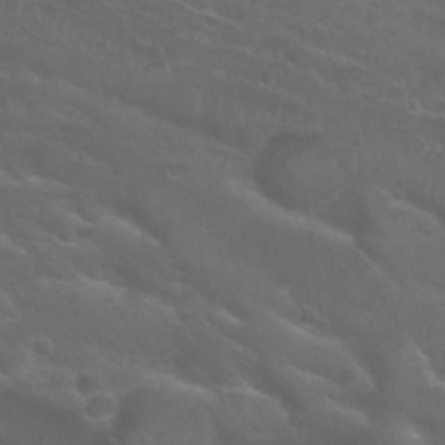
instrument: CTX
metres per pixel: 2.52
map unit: Nhu
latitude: 29.7072
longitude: -50.4223
